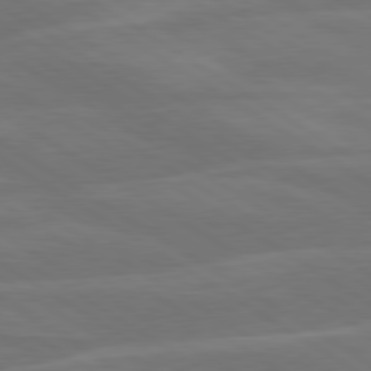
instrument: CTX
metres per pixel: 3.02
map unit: lApd
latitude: 79.8773
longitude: -125.9150
